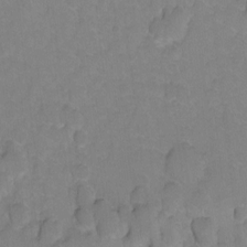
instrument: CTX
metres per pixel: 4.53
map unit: Hto
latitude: 3.8583
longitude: -32.3845
